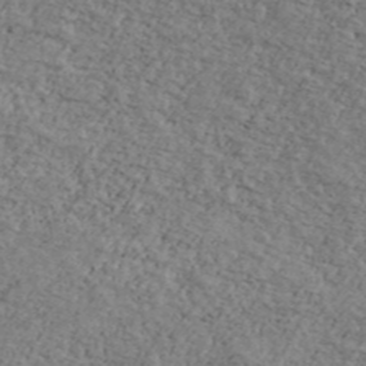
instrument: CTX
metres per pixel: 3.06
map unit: Ave
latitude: 41.0080
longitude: -108.3278
